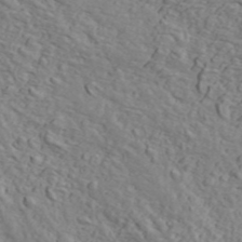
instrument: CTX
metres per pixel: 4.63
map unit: ANa
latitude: 44.3845
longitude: -85.2348
